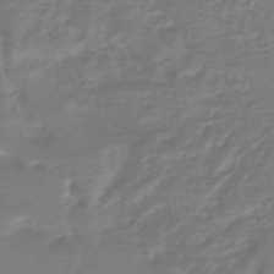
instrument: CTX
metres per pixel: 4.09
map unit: HNhu
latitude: -46.9919
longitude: 98.3117
